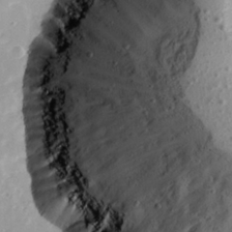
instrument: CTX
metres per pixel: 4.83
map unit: Ave
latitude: 21.8773
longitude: -131.4805
